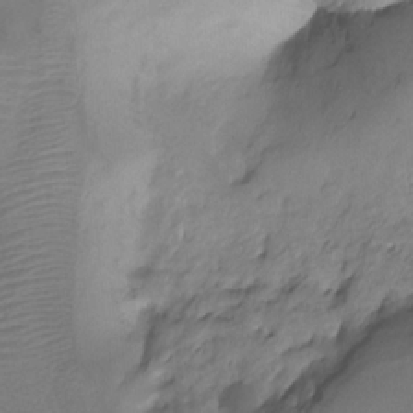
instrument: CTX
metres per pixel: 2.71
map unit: Ht
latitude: -9.3132
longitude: -39.2159
